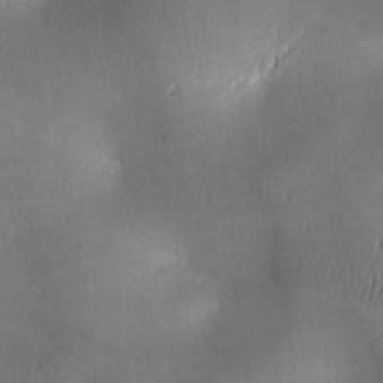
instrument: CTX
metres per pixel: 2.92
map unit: lAa
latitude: 1.7638
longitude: -117.0459
